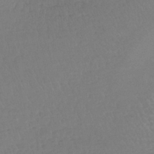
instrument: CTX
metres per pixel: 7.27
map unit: lHb
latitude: -41.5777
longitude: 68.5195
